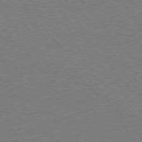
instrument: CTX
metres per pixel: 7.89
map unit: Hpe
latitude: 75.5938
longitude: -145.4804
